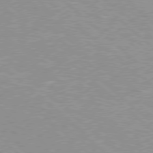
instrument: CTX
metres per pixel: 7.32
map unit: Hpe
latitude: 77.6505
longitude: -154.1956
